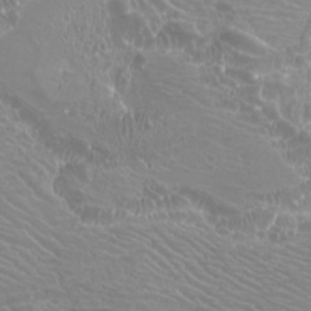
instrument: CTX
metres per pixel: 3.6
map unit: Nhu
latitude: -7.7666
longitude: -93.6127
